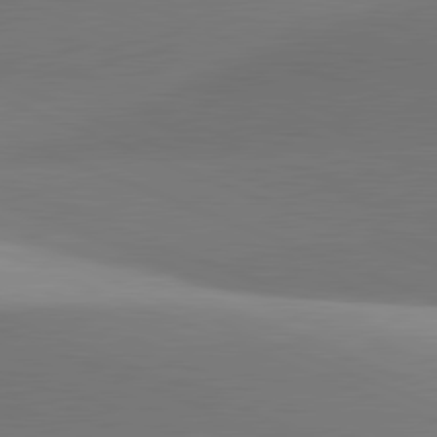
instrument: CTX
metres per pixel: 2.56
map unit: lApd
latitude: 81.5938
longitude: 141.5021
